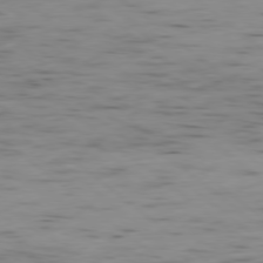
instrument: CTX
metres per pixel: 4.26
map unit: Ap
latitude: -79.0297
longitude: -74.3656
